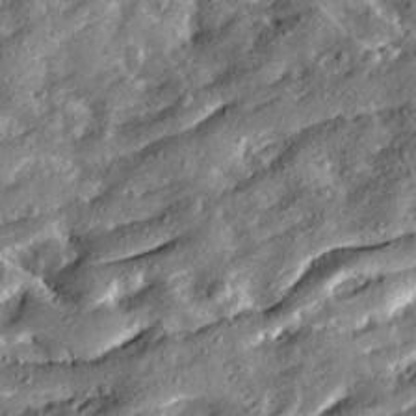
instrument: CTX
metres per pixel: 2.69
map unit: Ave
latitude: 19.5182
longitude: -129.6127
